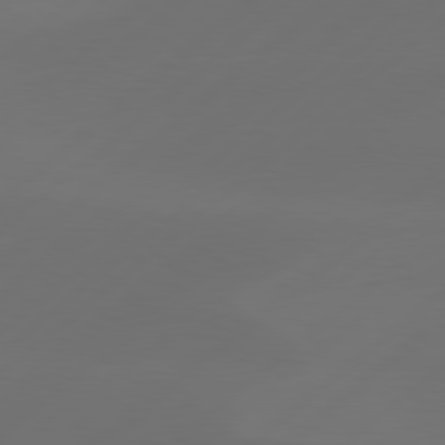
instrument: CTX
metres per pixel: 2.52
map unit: Hpe
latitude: 78.5168
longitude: -132.1389
